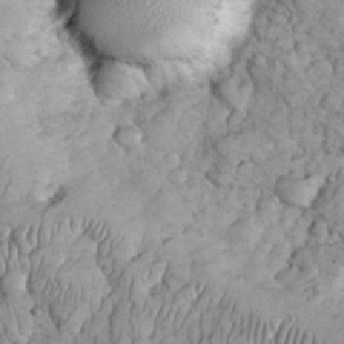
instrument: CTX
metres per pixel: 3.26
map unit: eHh
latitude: 32.9136
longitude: -65.4804
